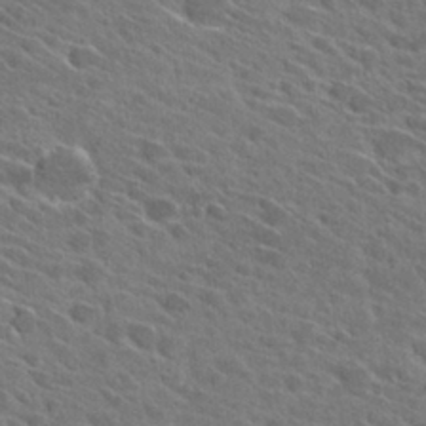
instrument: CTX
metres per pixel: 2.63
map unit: Hto
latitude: 27.4615
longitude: -42.7813
